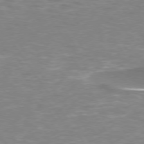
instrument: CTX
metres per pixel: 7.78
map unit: lApd
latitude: 74.1767
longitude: -51.8961
